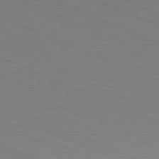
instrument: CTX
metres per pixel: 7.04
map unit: Hpe
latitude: -81.6155
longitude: 16.2173
